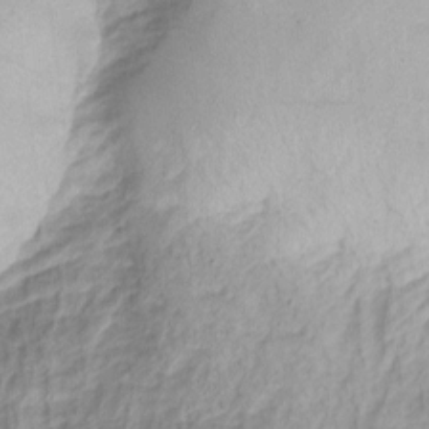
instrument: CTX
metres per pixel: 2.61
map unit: Nhu
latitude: -1.4833
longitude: -74.0255
